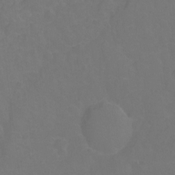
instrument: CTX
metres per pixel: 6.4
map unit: Hto
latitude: -2.1227
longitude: -34.8758
